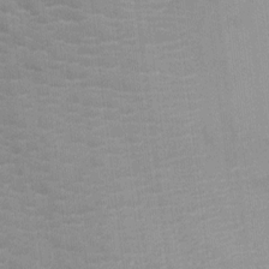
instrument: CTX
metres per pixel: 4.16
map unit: Ht
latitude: -3.7099
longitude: -17.1592
